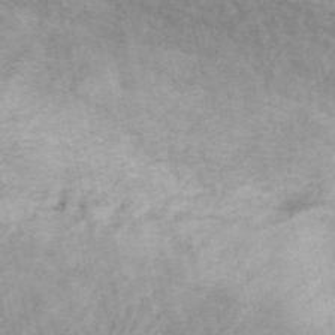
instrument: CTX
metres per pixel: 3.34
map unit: ANa
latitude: 45.9717
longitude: 27.9367
